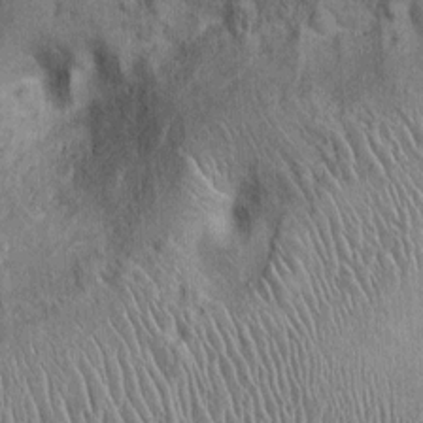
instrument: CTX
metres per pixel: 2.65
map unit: Ht
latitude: -0.1228
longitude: -13.5371
